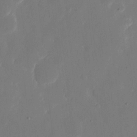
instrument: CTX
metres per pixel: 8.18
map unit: eHh
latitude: 10.9703
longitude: -67.9339
